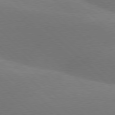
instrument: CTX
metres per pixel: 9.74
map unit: lApd
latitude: 77.5938
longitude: -51.8583
